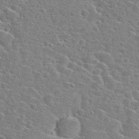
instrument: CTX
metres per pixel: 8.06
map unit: Hto
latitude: 25.3292
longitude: -47.9339
